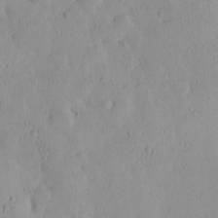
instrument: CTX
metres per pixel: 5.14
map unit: eHh
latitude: 0.1577
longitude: 18.4629
